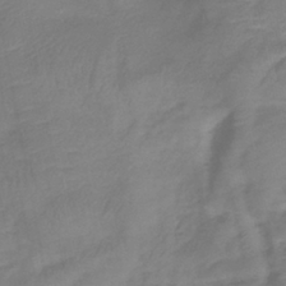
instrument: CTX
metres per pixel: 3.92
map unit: eHb
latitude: -37.7288
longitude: 76.4440
